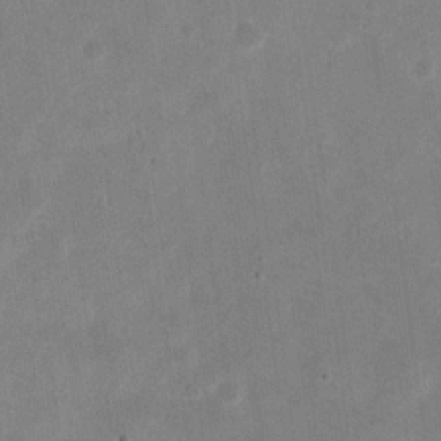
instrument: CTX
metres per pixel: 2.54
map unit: eHh
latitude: 20.7435
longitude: -70.5546
